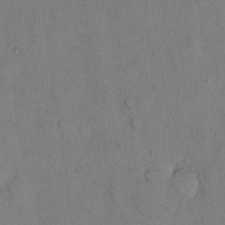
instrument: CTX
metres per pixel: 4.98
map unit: Nhu
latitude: 26.7624
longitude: -73.3293
